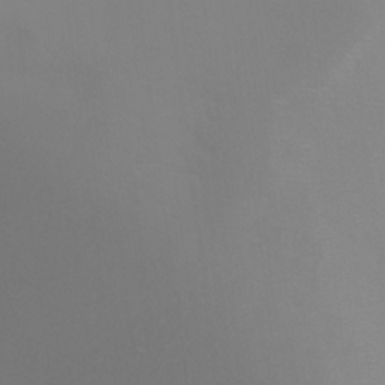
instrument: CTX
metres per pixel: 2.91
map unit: Ht
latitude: -14.8975
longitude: -43.0836
